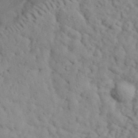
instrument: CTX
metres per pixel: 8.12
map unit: eHh
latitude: 35.7071
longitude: -78.4412
